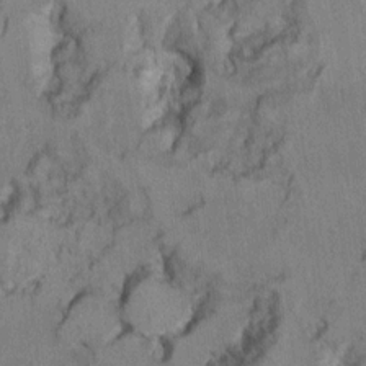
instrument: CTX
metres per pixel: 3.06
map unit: Ht
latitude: 9.1025
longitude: -32.0444
